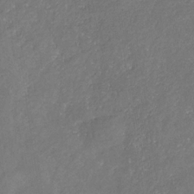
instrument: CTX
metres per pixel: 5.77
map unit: eHb
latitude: -30.7652
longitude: 68.6518
